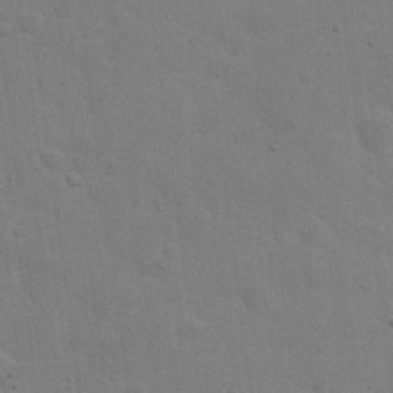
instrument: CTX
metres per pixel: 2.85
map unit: eHh
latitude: 20.9325
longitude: -62.6113
